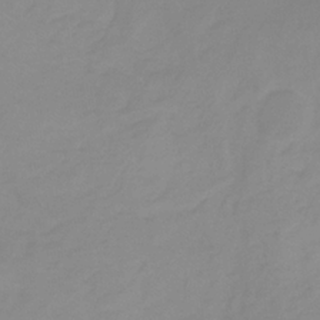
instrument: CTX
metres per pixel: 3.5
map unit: lHb
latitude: -31.4454
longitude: 66.6518
